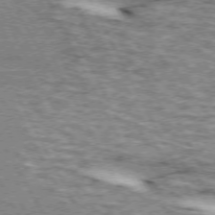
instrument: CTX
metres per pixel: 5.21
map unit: lApd
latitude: 73.0270
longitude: -55.4048
